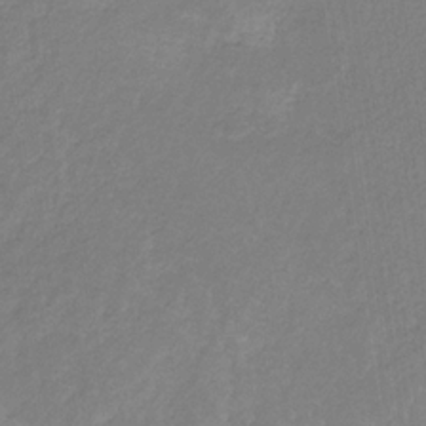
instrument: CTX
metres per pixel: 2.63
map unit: eHb
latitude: -30.6707
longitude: 64.1606
